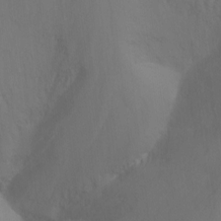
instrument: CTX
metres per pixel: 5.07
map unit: Nhu
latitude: -13.6722
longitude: -71.2726
